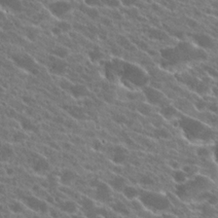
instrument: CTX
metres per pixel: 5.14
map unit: Hto
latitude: 23.4993
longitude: -38.0444
